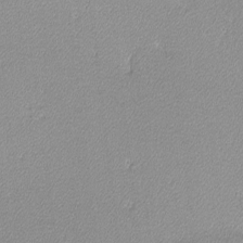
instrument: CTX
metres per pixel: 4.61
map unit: lHvf
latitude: -12.1228
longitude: -102.1955
